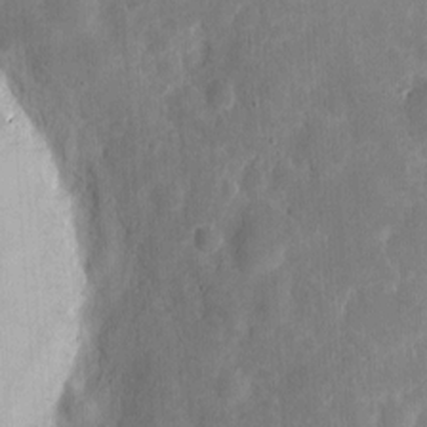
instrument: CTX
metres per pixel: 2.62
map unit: eHh
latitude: 6.5735
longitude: -70.4223
